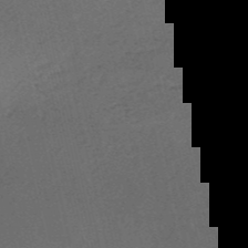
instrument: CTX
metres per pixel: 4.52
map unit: HNb
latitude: -53.5588
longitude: -41.8394
